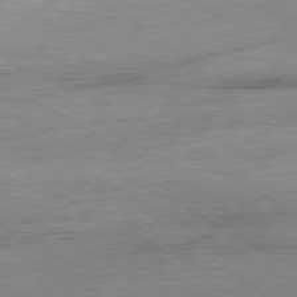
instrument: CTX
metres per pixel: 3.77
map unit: Ap
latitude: -80.8786
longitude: -78.3090
